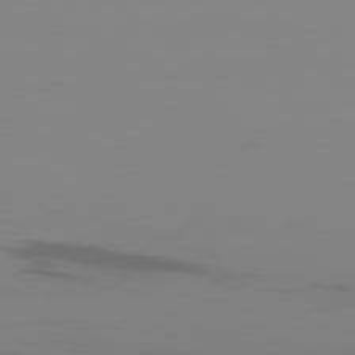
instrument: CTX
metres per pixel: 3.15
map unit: Ap
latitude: -80.0094
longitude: -93.4993
